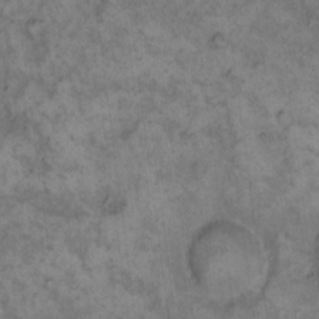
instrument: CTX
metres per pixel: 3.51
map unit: eHh
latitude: 13.6883
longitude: -64.4034
